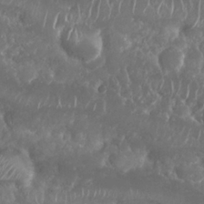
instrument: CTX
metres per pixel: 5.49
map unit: Nhu
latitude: 25.7449
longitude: -60.7246
